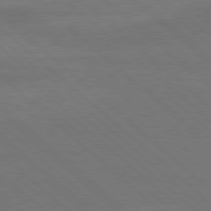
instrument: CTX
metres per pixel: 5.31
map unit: Ap
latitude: -80.1039
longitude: -54.7246
